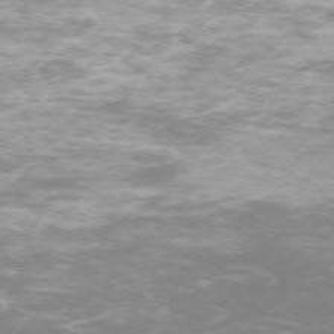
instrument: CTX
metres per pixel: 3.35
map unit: Ap
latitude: -74.5007
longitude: -76.4790
